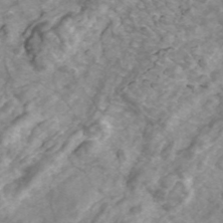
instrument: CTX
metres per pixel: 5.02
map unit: ANa
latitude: 42.3089
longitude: 23.9745
